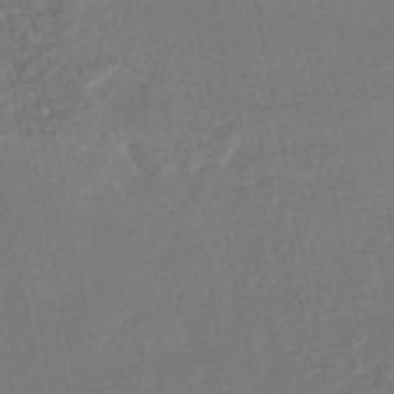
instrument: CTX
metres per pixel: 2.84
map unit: HNhu
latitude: -46.7085
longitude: 98.1606
